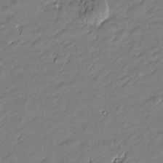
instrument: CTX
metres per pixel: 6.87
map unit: Htu
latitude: -6.2928
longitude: 177.1809
